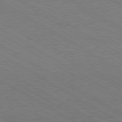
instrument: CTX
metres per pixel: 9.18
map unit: Hpe
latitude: -80.5196
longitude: 19.7856
